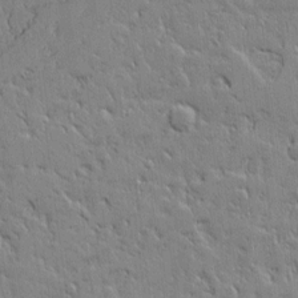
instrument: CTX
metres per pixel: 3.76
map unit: Aa
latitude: 12.5546
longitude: -125.7449
